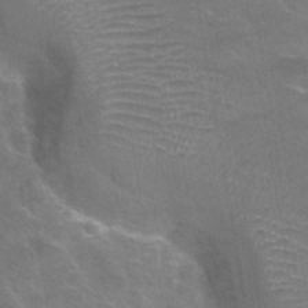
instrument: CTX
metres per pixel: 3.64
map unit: Hto
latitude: 24.2711
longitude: -51.3670
